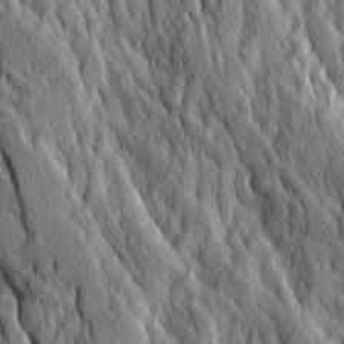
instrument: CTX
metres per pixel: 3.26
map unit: Ave
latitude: 13.9717
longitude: -133.7828
